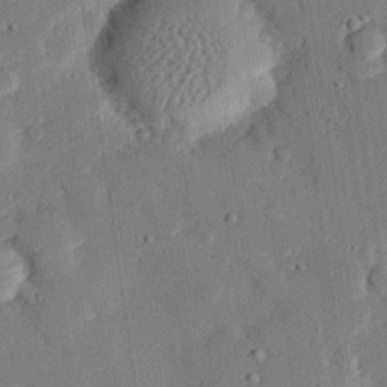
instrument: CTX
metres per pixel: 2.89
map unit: eHh
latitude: 27.3293
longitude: -82.3656
